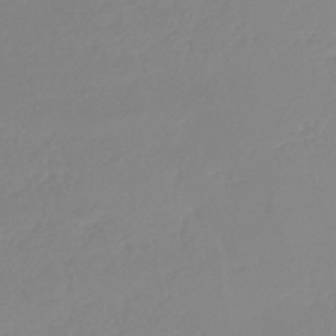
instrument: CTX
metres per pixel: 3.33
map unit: lHb
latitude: -44.5196
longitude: 54.2551
